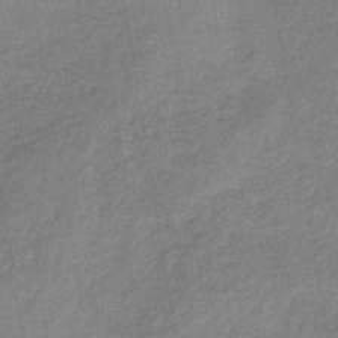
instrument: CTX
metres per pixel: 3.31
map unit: HNb
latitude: -34.2173
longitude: 57.4643
